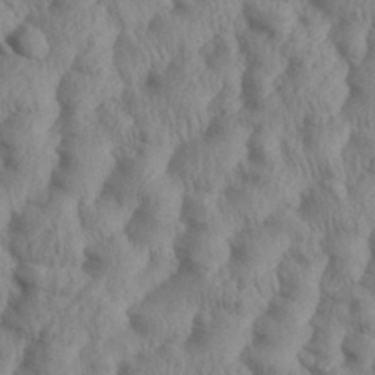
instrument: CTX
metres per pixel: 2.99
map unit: eHh
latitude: 35.9528
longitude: -137.7450
